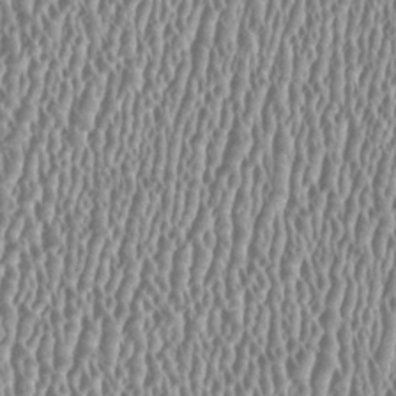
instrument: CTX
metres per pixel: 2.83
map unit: HNhu
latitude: -0.4251
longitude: 0.8030
